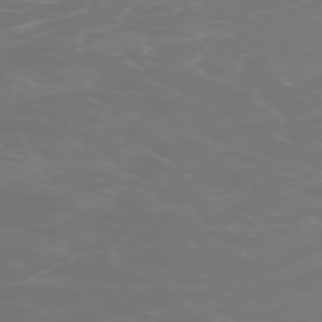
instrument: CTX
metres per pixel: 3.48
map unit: Hpe
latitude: -73.7855
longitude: 6.4629
